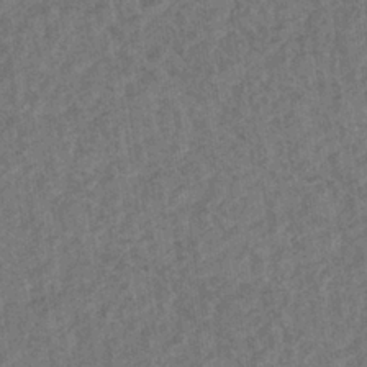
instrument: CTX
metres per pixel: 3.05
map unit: eHb
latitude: -34.7841
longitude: 76.5763
